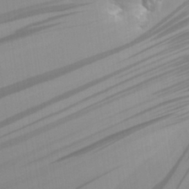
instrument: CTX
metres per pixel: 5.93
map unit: Aa
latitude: 27.7639
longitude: -138.5924
